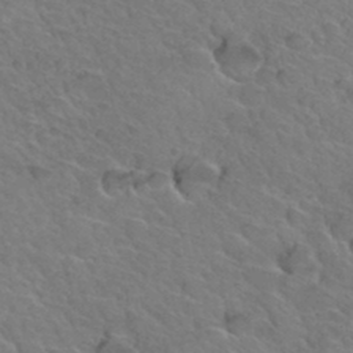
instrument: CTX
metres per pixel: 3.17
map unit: Hto
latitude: 34.6868
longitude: -47.1215
